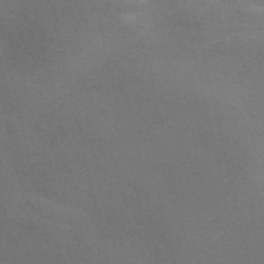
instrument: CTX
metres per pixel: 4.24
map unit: Nve
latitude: -58.7085
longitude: 63.0675
